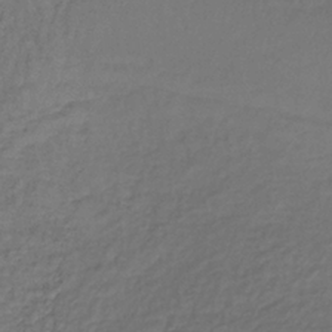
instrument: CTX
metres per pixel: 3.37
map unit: lHb
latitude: -35.9178
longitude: 61.1809
